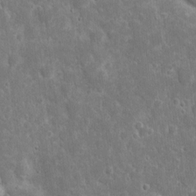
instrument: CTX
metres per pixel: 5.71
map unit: eHh
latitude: 7.8394
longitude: -70.2333
